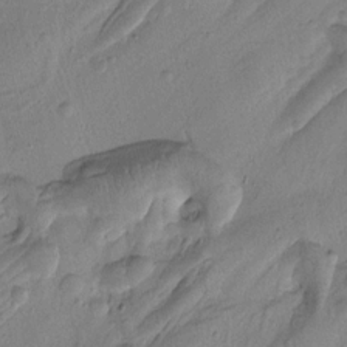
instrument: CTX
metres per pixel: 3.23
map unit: Htu
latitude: -1.5399
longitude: 173.0297
